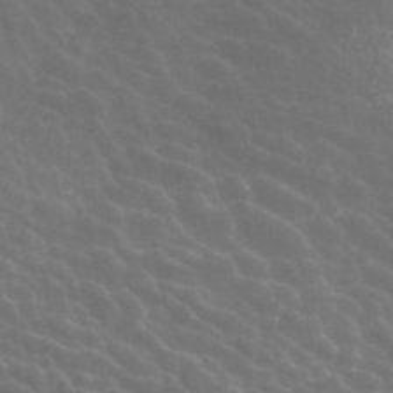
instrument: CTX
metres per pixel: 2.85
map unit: ANa
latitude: 42.7246
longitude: 24.5951
